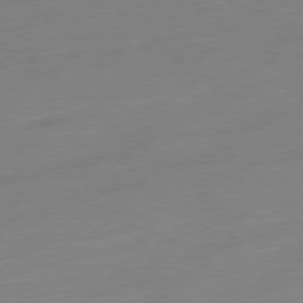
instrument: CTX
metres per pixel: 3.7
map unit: Ap
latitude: -78.7652
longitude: -99.1970
